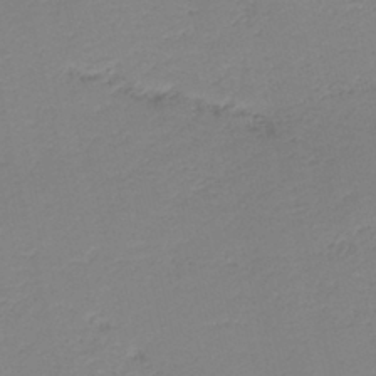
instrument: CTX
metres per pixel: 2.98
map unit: HNb
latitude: -40.5951
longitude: 50.1417
